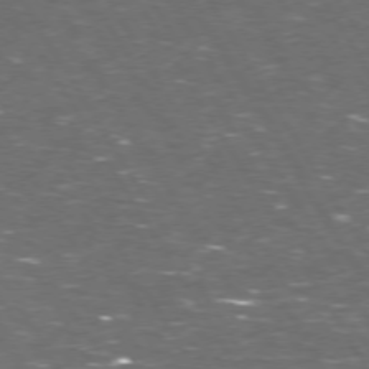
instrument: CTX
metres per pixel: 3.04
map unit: Hpe
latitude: 72.7625
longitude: -124.4223
